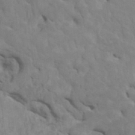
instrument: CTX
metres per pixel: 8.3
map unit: HNhu
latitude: 4.7057
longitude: -2.5923
